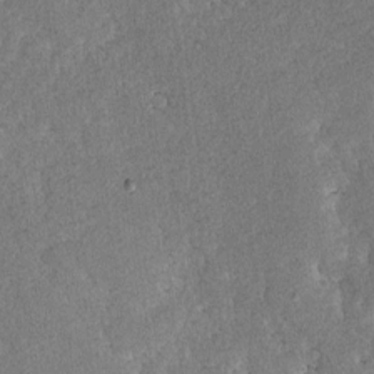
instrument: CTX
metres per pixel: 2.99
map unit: lAvf
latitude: -8.2928
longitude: -111.9906
